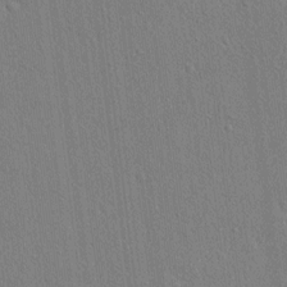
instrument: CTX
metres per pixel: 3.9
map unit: lAvf
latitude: 7.4426
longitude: 167.3510
